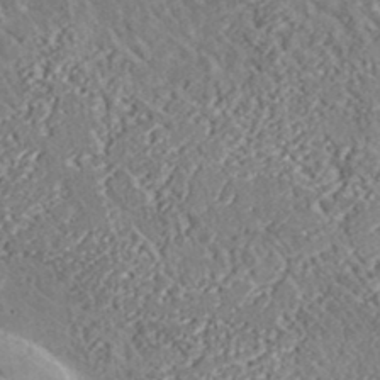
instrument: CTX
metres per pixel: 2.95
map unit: lHvf
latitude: 37.6694
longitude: -91.5938
